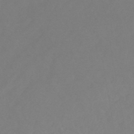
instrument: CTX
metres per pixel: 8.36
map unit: eHb
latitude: -46.1605
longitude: 87.5588
